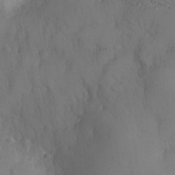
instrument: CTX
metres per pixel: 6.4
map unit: Nhe
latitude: -35.2187
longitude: -130.6869
